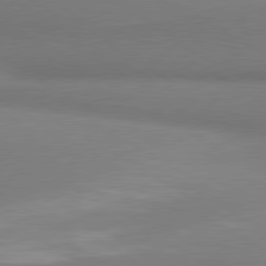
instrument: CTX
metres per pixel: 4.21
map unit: lApd
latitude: 80.0444
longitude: 177.4265
